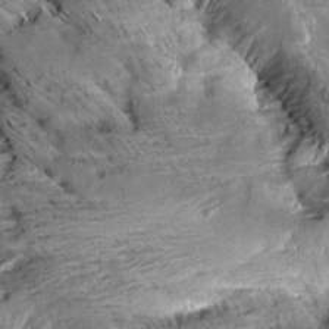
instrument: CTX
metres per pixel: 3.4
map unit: Aa
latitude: 9.5371
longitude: -141.3670
